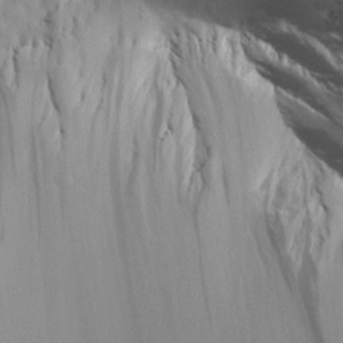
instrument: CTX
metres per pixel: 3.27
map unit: Aa
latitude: 25.7260
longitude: -143.9528
